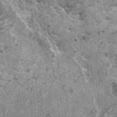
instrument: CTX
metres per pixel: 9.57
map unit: HNhu
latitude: 1.2348
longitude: 4.9730
